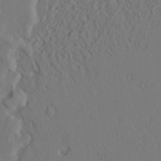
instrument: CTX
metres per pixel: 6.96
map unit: Ave
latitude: 23.6883
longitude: -132.2523
